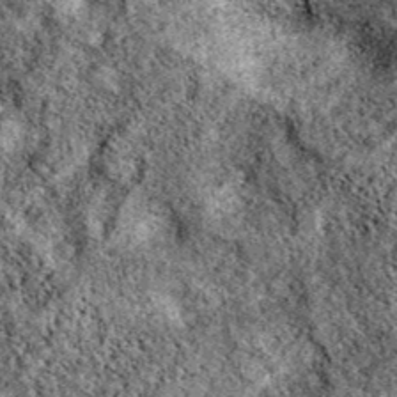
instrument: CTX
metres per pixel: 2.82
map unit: eAb
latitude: 39.2915
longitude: 111.5588
